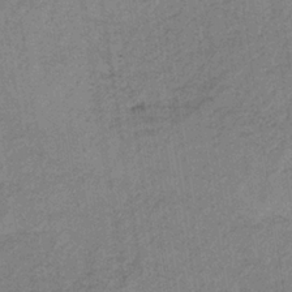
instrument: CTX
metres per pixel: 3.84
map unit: HNb
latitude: -33.4266
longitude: 62.5384
